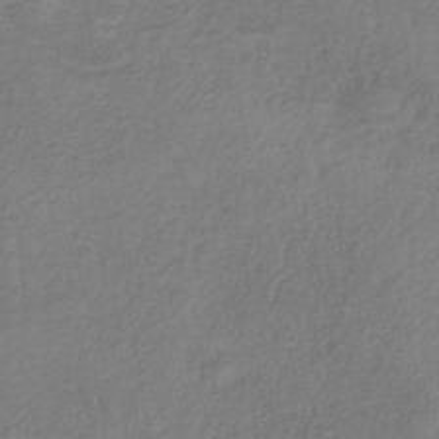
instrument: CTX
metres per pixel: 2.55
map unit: HNb
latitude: -33.4644
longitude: 56.0661
